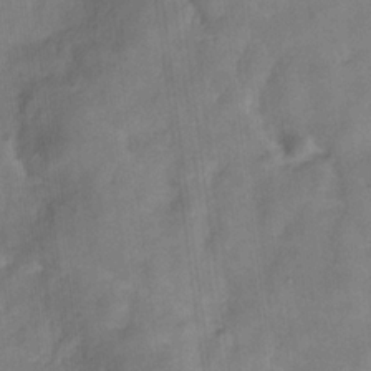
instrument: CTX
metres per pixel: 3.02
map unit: Hve
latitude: -31.9556
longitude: 92.5007
